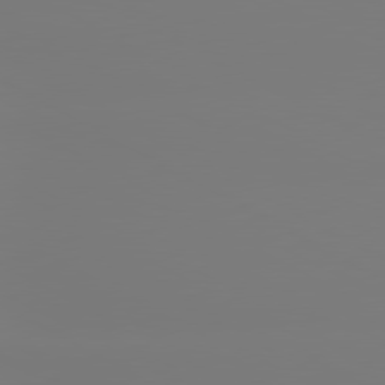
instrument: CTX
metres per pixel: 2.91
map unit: lApd
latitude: 80.1578
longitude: -148.1200
